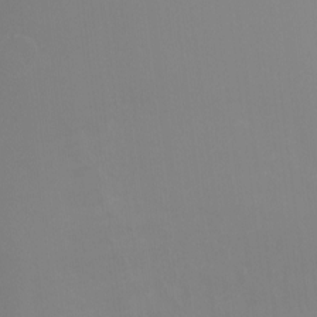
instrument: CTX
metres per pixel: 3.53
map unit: Ht
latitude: -9.4454
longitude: -45.6883
